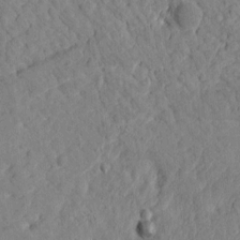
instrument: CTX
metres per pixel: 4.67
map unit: Htu
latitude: 1.5182
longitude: 179.5399
